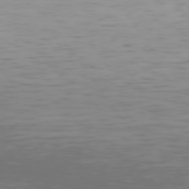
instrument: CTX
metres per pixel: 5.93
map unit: Hpe
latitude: 74.4412
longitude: -124.6868
